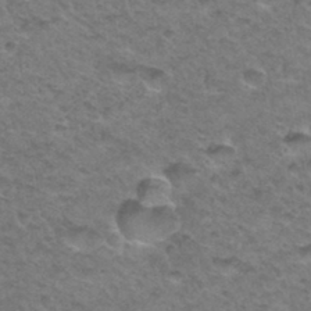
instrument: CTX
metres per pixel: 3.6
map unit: Hto
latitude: 34.7624
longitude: -49.0647
